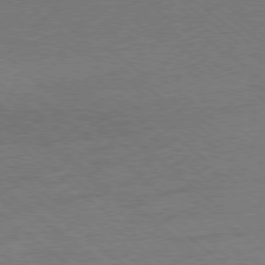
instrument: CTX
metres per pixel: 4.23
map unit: Ap
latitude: -78.8219
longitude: -101.1781
